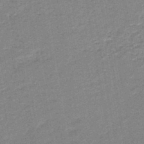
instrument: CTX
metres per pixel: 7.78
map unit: HNb
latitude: -48.6330
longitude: -43.0081
